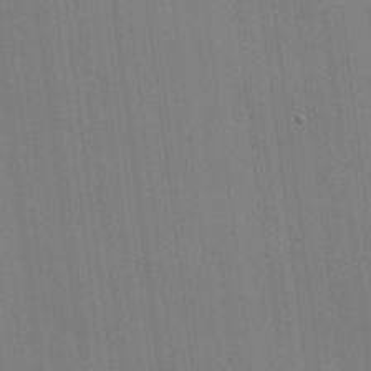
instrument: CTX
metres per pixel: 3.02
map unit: lHvf
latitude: 18.0255
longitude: -113.7638
